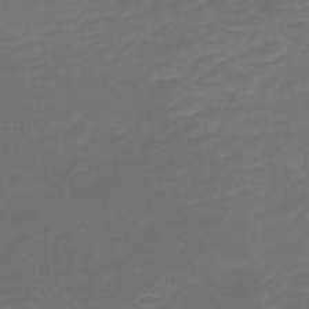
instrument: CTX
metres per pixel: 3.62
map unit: eHh
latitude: -2.1794
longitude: -82.1766
